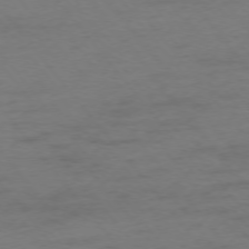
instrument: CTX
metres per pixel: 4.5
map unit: Ap
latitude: -75.7856
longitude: -72.7247
